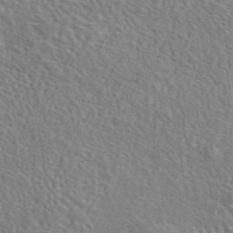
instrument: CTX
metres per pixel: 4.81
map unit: eAb
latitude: 43.2537
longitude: 113.1053
